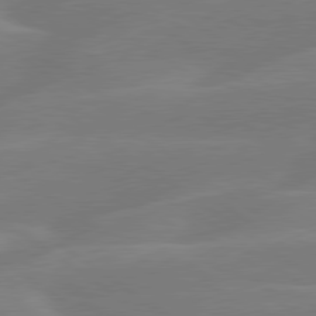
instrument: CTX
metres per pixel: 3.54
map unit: lApd
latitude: 79.5182
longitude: -141.8961
